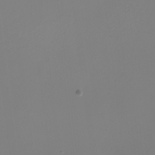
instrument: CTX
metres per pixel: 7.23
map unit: Nhu
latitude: -8.2361
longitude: -83.6882
